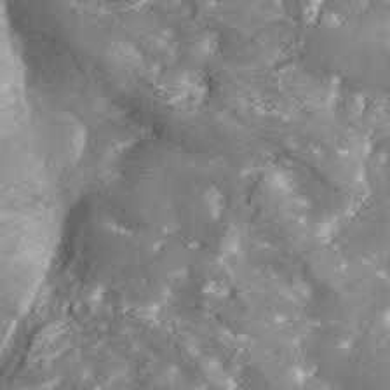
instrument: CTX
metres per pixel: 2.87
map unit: Nhe
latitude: -35.9178
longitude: -91.1025
